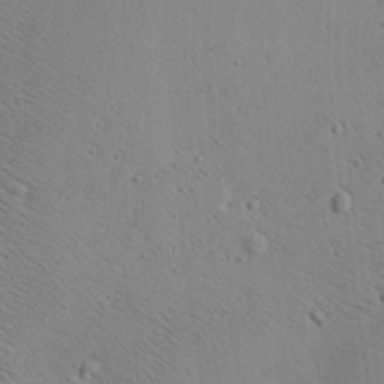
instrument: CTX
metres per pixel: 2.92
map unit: Aa
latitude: 19.6694
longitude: -140.4978
